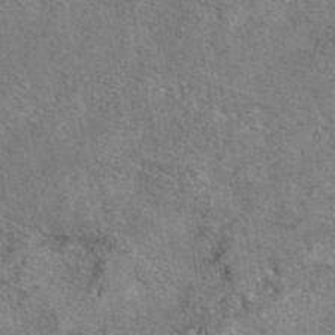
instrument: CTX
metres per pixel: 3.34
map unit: eAb
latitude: 43.2726
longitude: 104.0094
